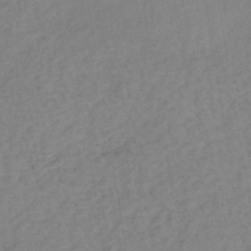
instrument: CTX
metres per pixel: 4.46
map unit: lHb
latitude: -40.1606
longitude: 72.7463
